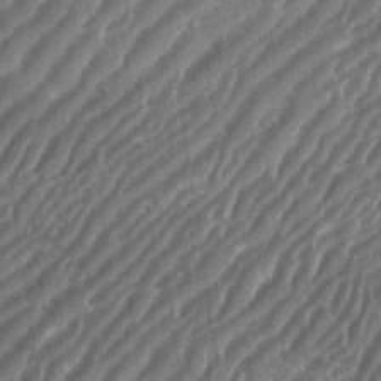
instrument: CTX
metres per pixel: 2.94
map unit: eHh
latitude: 35.9339
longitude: -134.7435
